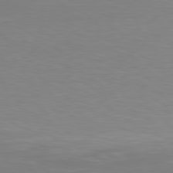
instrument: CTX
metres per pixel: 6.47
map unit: Hpe
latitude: 78.5924
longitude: -121.7261
